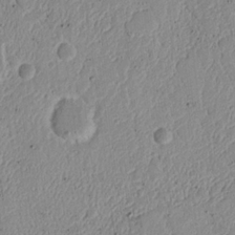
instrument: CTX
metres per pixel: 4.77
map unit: Nhu
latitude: 17.8017
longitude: -74.0633
